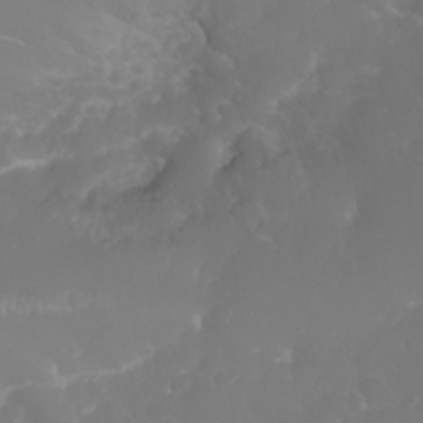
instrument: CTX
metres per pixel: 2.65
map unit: eHh
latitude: 30.9136
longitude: -65.2159
